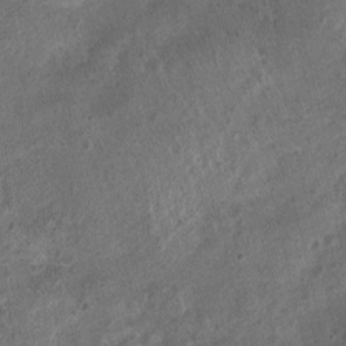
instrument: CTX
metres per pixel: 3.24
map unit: Nhu
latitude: 3.7449
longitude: -16.4790
